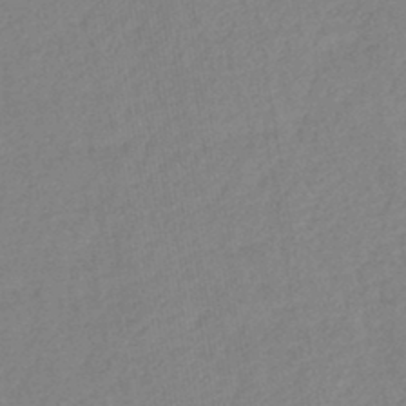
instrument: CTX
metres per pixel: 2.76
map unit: lHb
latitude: -43.4454
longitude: 79.2754
